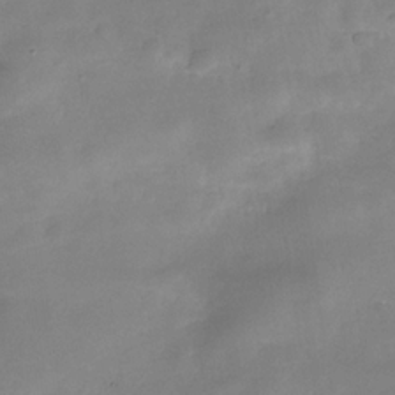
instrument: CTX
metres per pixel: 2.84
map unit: Hve
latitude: -31.2943
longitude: 93.3888
